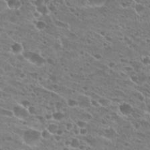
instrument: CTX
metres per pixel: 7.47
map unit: Hto
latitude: 24.2522
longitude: -41.9717
